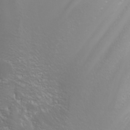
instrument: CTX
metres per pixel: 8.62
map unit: Nhu
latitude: -6.1228
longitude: -89.6505
